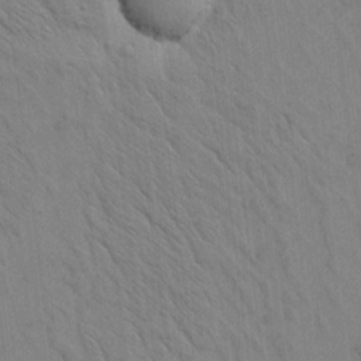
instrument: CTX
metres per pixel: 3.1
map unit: Htu
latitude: -3.6721
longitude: 170.2740
